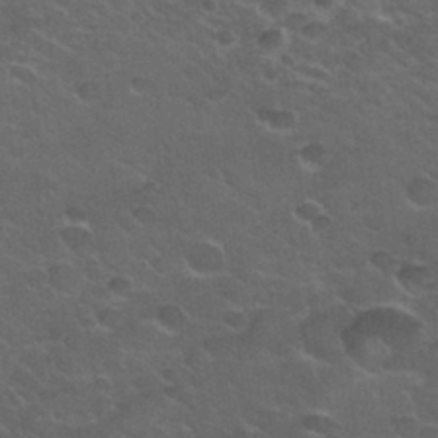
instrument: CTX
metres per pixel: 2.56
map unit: Hto
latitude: 32.2900
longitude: -50.6301
